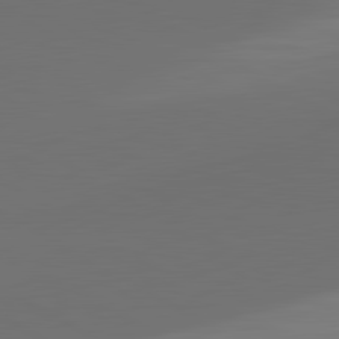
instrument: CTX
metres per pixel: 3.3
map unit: lApd
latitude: 81.5749
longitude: 153.1998
